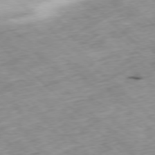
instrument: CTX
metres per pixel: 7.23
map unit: Ap
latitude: -78.0472
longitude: -60.9891
